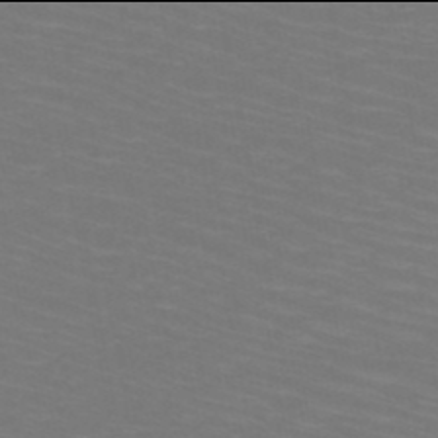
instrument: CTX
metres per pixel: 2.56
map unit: HNb
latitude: -50.0094
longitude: -50.4223
